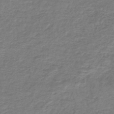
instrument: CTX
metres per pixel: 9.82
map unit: lHb
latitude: -41.2754
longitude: 70.4251
